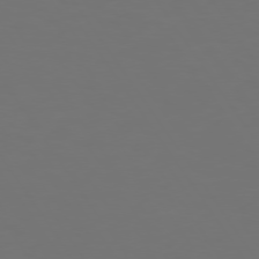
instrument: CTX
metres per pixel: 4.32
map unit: Hpe
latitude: 74.3845
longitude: -124.0255
